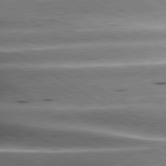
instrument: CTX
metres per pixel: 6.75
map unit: lApd
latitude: 80.3845
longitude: -142.1767
